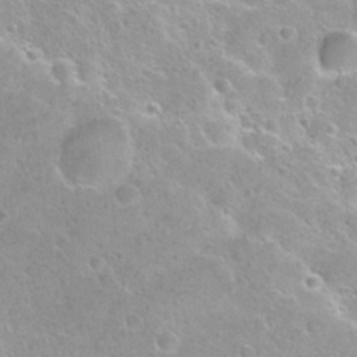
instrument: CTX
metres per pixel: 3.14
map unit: Nhu
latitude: 28.3278
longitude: -53.7828
